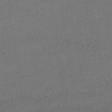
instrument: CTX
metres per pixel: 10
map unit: HNhu
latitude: -42.8030
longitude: 95.8800
